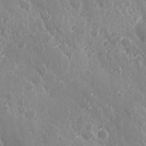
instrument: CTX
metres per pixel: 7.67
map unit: Hve
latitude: 25.0269
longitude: 146.4440
